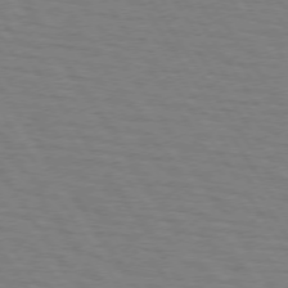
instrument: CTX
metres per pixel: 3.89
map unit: lApd
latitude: 73.2915
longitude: -72.9514
